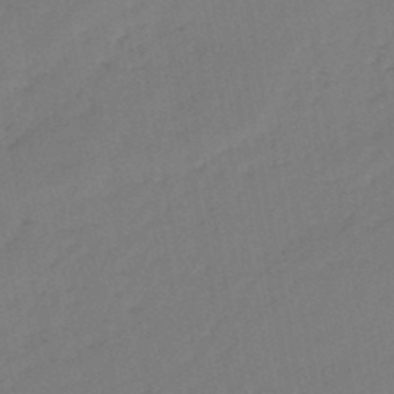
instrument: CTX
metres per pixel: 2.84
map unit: eHb
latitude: -46.9919
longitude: 80.7274
